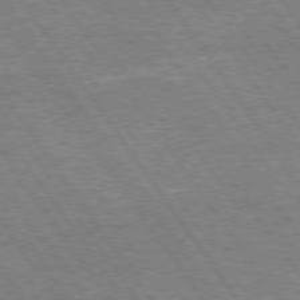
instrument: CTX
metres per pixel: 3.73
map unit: Hpe
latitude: 75.1970
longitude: -142.1956
